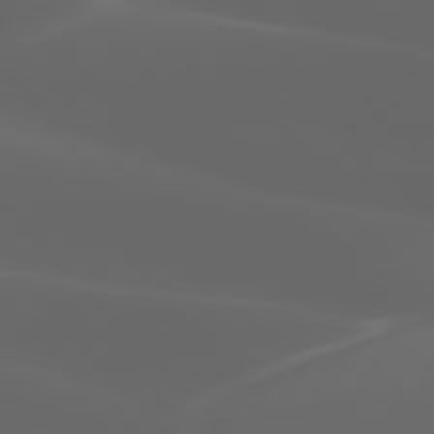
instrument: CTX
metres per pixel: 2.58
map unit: lApd
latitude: 77.6882
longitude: -53.6127
